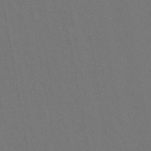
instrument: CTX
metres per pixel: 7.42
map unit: lHb
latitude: -47.8611
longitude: 73.4832
